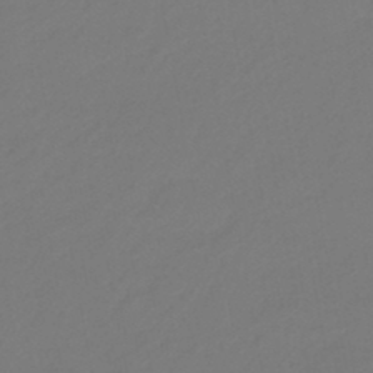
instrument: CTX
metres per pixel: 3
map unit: eHb
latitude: -46.0472
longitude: 88.8219
